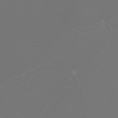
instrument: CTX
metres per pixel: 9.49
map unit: Htu
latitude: -6.6329
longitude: -73.8395
